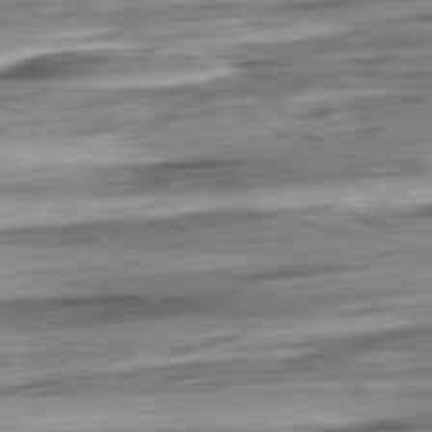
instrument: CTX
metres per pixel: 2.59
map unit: Ap
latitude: -81.0865
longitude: -67.7071
